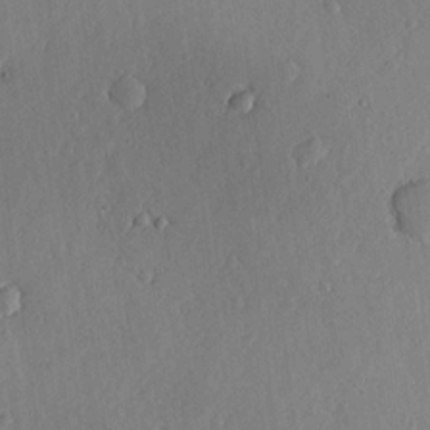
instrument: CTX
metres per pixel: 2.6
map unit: lHvf
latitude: 19.9339
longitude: -115.6504
